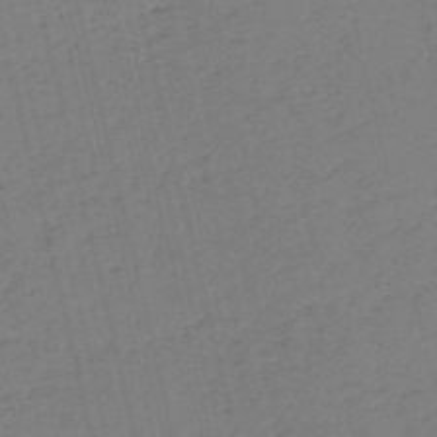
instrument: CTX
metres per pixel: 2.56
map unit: HNb
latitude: -54.1039
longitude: -39.8394
